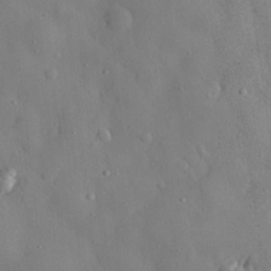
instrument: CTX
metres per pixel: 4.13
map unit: eHh
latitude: 28.9325
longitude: -77.5938
